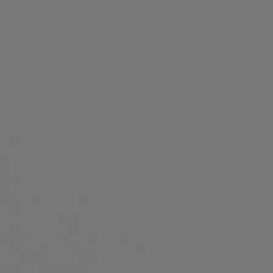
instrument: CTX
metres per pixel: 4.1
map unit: Hpe
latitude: 78.1389
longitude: -176.9891
